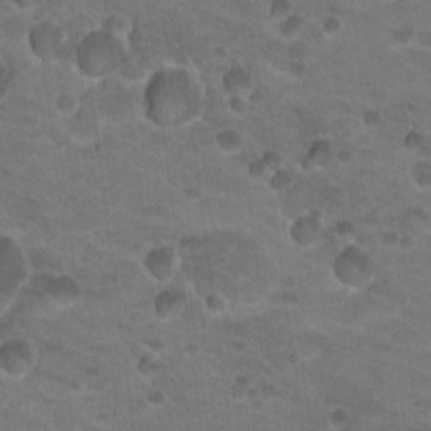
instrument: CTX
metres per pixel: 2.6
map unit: Nhu
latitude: 18.2711
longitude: -32.5924
